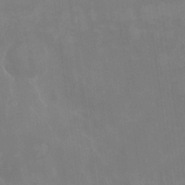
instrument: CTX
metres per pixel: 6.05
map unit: HNhu
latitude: -24.3873
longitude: 51.1998
